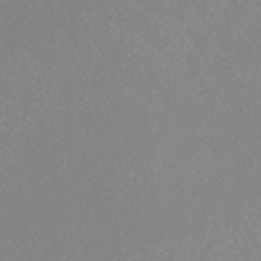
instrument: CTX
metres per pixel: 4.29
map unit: ANa
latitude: 44.8569
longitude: 23.1053
